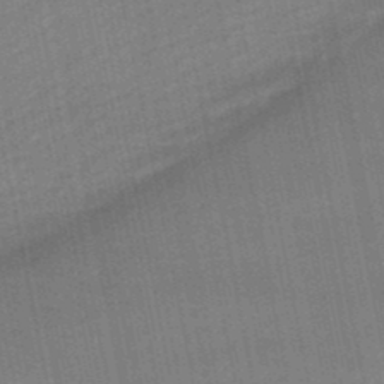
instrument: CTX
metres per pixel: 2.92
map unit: lHb
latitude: -48.6141
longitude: 74.6141
